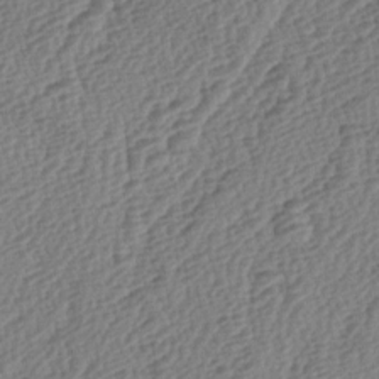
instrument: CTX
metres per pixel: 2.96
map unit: lAa
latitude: -3.8044
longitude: -123.1025
